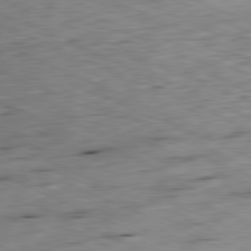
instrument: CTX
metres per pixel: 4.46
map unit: Ap
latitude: -81.5399
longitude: -83.3292
